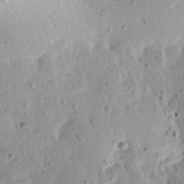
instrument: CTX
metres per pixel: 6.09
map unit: Aa
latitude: 12.6113
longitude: -140.8380
